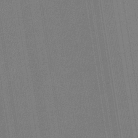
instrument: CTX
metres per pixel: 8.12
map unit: HNb
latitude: -35.4076
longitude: 55.1809
